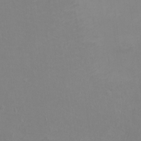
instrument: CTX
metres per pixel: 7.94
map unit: eHh
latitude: -3.1431
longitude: -74.9514
